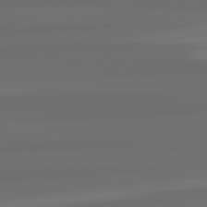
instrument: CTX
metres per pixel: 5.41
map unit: lApd
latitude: 82.8191
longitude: 162.7841
